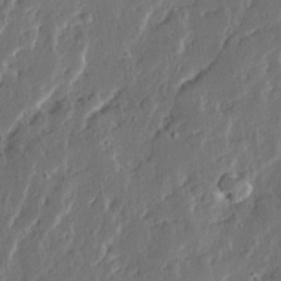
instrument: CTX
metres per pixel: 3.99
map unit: Ave
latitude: 14.3846
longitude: -137.0837
